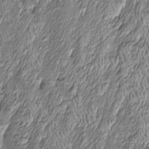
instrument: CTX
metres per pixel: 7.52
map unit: Htu
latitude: -6.0472
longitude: 159.3510
